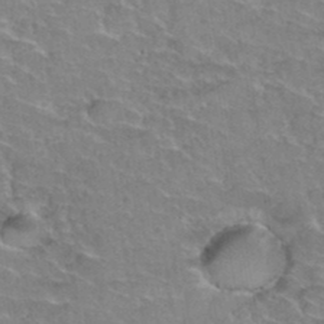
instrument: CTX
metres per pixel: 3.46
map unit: Hto
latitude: 35.8205
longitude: -45.6883
